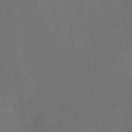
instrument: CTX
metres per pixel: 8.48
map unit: Nhu
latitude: -23.9178
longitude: -72.8569
